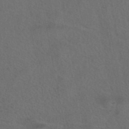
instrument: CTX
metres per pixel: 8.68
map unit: eAb
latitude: 43.3293
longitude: 104.5762
